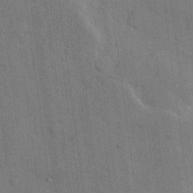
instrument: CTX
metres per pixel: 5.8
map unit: eHh
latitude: 11.0459
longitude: -66.4790
